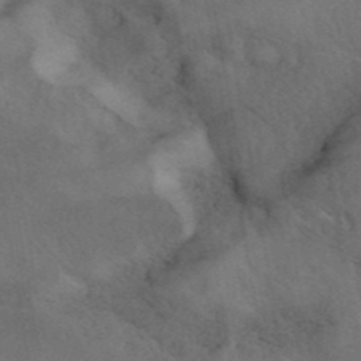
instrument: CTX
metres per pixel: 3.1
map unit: eAb
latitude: 42.0255
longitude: 108.3684
